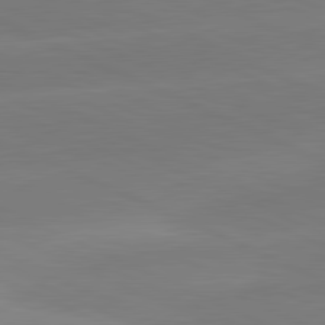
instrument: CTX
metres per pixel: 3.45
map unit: lApd
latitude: 81.5371
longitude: -155.1970
